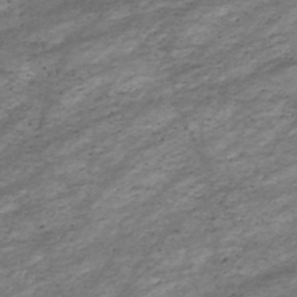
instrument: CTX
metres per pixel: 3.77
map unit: HNhu
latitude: -47.1242
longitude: 28.6519
